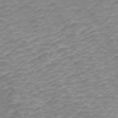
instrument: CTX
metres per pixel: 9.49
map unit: ANa
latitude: 42.3656
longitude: 33.1998
